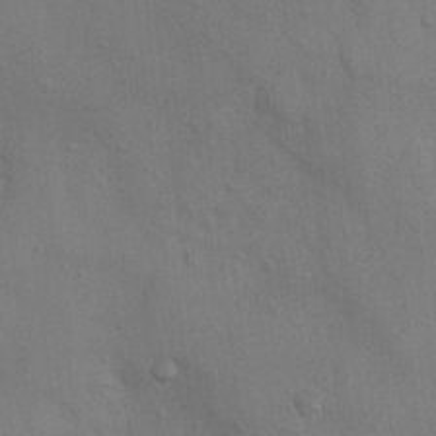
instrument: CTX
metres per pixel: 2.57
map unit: Nhu
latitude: 7.4615
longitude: -24.1199
